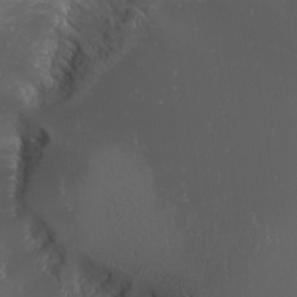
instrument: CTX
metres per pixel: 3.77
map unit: Nhu
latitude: -1.0487
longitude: -80.1011
